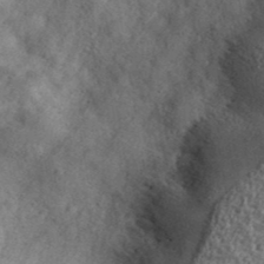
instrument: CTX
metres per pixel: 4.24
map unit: ANa
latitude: 40.2333
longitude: -89.9151
